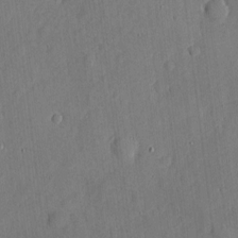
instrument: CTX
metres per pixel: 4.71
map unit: eHh
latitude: 4.4034
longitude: -73.1970
